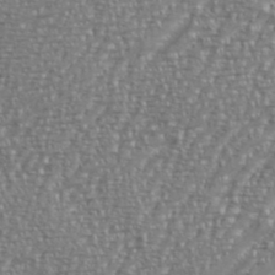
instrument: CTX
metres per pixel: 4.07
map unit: eHh
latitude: 35.4804
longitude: -134.1011
